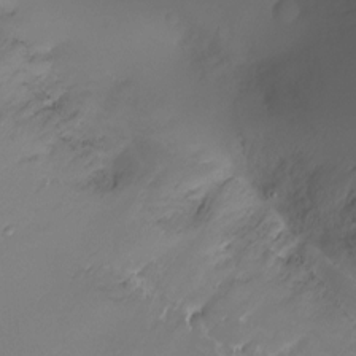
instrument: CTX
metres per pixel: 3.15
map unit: Nhu
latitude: -17.6344
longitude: -46.7247
